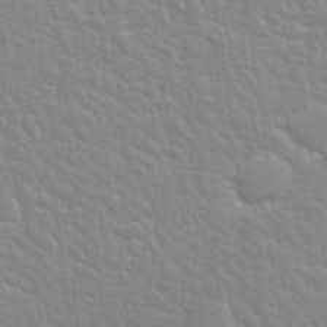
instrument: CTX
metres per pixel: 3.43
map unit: Nhu
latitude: 28.6868
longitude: -54.5923
